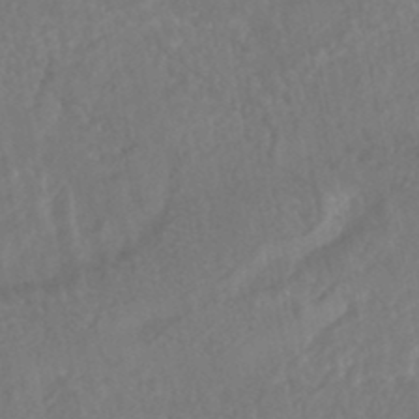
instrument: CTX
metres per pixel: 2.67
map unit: HNhu
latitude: -46.2361
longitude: 96.8975
